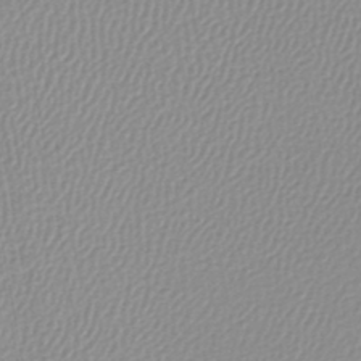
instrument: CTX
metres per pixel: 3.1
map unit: lHb
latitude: -45.0864
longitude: 74.1039
